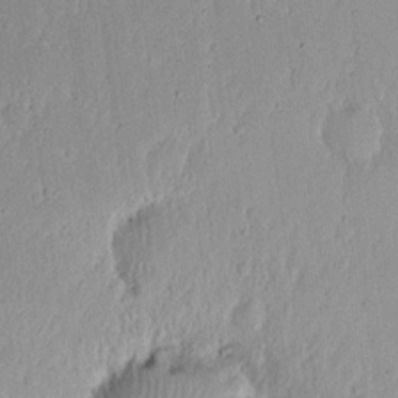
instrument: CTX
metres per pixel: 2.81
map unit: eHh
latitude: 16.7057
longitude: -72.9136
